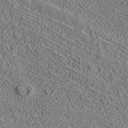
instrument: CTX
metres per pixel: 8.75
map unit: ANa
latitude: 39.3104
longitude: 19.2565
